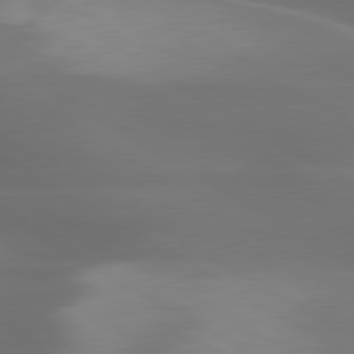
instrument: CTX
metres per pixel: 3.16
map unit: lApd
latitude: 79.8584
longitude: -119.5182
